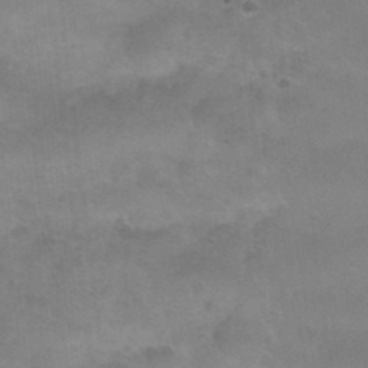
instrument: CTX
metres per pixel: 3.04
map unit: Nhu
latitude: 27.3104
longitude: -54.5546
